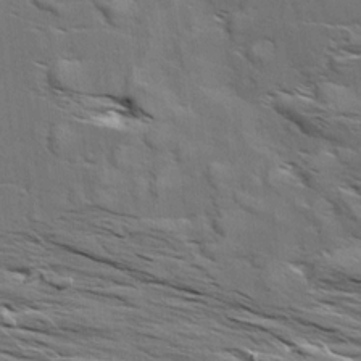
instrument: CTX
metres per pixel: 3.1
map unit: Aa
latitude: 9.6127
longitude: -140.2711
